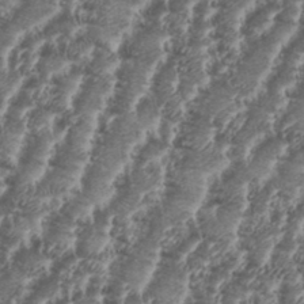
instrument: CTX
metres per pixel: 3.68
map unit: eHh
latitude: 35.1025
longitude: -135.9528
